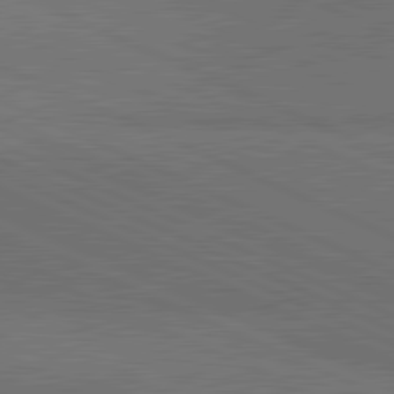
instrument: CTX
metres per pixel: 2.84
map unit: lApd
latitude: 81.7827
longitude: 148.8030
